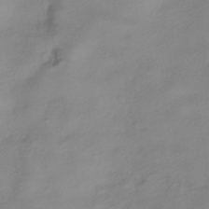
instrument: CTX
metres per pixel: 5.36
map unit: HNhu
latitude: -41.6533
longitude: 101.1242
